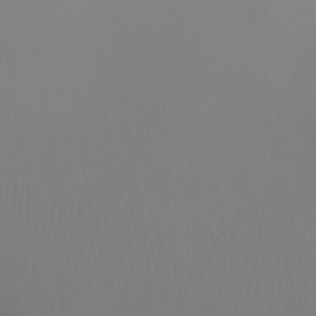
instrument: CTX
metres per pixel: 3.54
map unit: Ht
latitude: -7.1620
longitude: -31.4994
